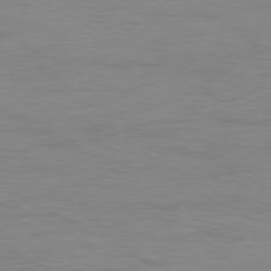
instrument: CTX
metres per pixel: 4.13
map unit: Ap
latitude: -80.6141
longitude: -51.0458
